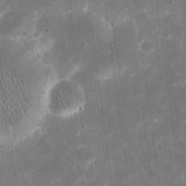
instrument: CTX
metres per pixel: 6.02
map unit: eHh
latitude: 20.6869
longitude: -67.8583
